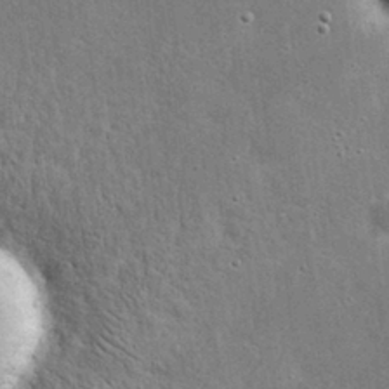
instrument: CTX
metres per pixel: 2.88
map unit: eHh
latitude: 20.6680
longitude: -67.4048
